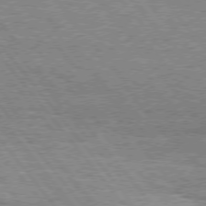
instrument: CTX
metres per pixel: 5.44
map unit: Hpe
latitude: 75.2159
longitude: -139.2726
